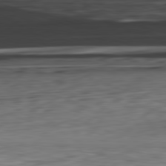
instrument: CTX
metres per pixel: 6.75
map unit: Ap
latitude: -82.2739
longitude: -78.1200
